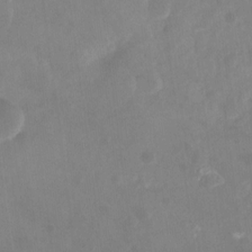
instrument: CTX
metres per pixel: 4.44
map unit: Ht
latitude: -13.6533
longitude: -57.8583
